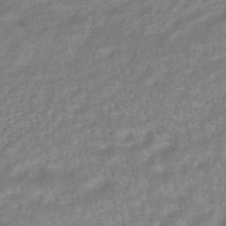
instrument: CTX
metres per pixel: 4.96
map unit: HNhu
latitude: -44.5385
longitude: 90.7464
